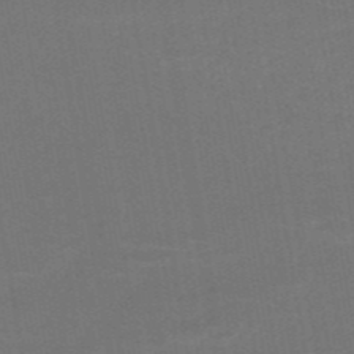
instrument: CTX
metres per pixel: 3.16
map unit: HNb
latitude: -51.4454
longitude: -48.4034
